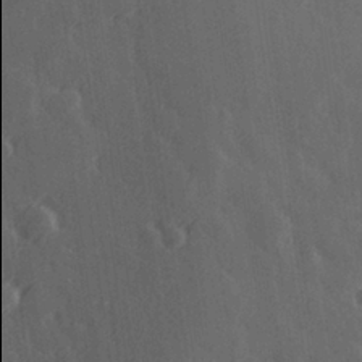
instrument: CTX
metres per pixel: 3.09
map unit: Hve
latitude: 26.7624
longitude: 146.0094
